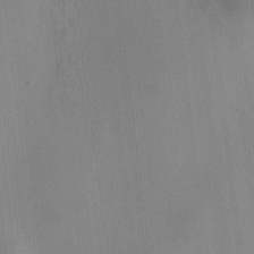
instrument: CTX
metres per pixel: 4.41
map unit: HNhu
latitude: 8.6113
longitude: 13.5588
